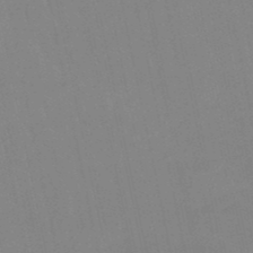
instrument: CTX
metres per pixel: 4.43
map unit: lHb
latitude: -48.6330
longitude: 84.1794
